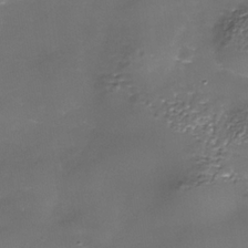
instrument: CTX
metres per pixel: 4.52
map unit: Nhe
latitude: -35.9367
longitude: -90.7624
